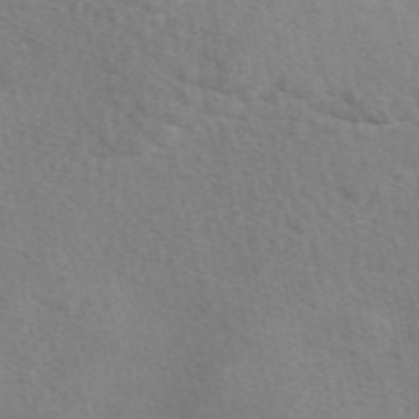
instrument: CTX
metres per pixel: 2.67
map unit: eAb
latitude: 49.2537
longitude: 119.8989
